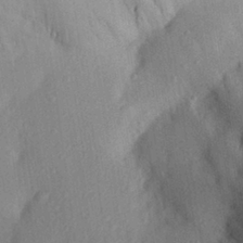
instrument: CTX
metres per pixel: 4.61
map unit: Aa
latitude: 28.1767
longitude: -145.8205
